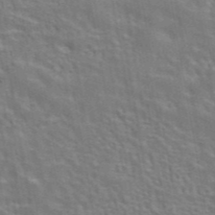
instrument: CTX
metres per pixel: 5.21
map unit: eAb
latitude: 43.4615
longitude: 107.9367
